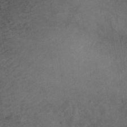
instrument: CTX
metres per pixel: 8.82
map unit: ANa
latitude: 41.2914
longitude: 53.2565
